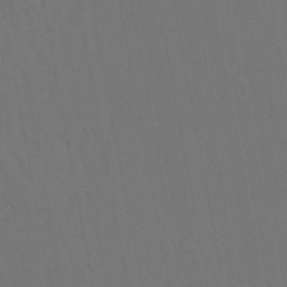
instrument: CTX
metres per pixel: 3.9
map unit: lHb
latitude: -46.8597
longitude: 77.6722
